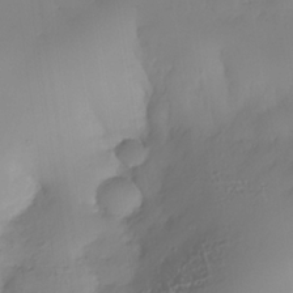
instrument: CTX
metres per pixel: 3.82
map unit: Nhe
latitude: -35.3321
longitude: -143.8395
